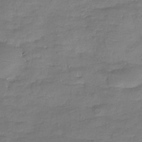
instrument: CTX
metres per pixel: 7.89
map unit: Hve
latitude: -27.5777
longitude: 91.2376
